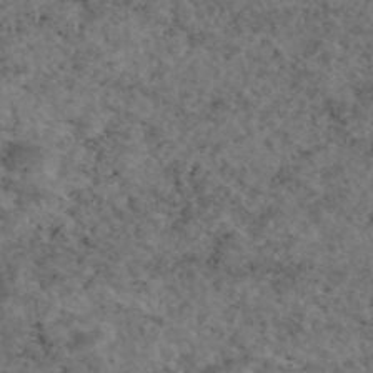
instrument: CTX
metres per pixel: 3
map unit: eAb
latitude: 45.6883
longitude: 114.8975
